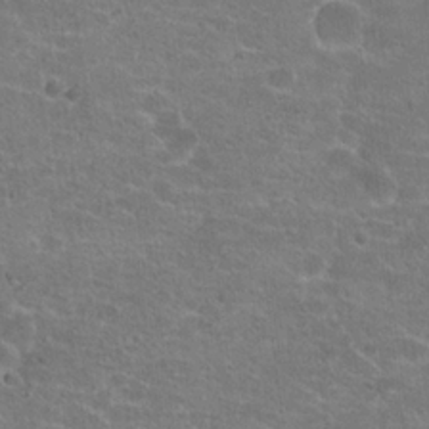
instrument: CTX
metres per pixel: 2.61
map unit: Hto
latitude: 20.8380
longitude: -42.9892
